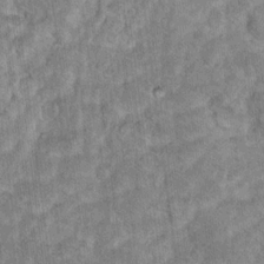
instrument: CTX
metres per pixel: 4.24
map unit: Hto
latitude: 15.1026
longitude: -34.7246
